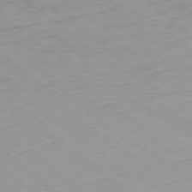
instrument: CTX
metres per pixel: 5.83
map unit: Ap
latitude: -76.1984
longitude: -76.2711
